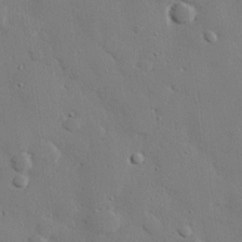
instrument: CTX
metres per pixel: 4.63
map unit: eHh
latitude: 27.4615
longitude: -81.5182
